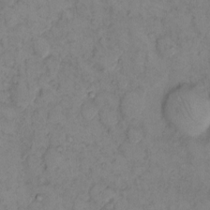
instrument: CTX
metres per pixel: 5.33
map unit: eHh
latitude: 11.7261
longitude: -62.7624
